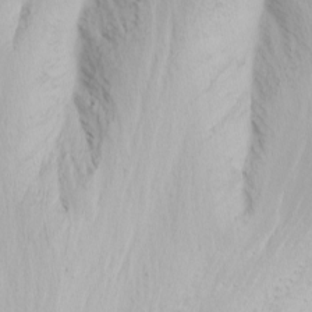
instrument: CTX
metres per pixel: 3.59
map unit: Nhu
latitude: -10.0472
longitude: -68.2522
